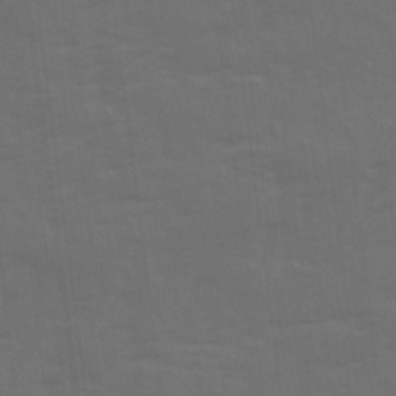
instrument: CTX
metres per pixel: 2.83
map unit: Ave
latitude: 19.2159
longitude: -130.5357
